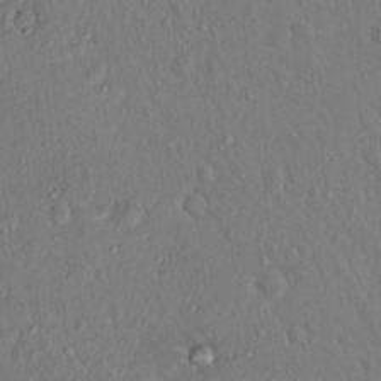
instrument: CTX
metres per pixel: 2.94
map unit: Hto
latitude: 14.9703
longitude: -29.7827
